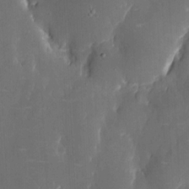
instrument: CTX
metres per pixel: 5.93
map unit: eHh
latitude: 6.0633
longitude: -68.9892
